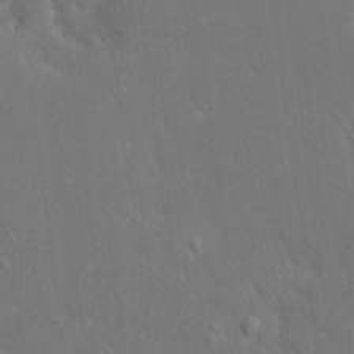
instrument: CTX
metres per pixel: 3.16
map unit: Ave
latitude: 17.6694
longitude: -141.1025
